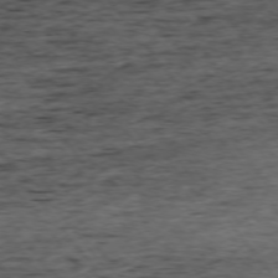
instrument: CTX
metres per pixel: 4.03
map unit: Ap
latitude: -75.1809
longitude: -93.1403
